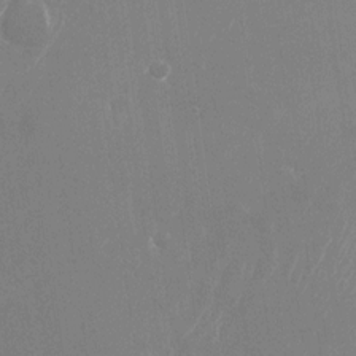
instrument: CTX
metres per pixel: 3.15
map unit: Nhu
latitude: -25.4265
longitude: -72.0444
